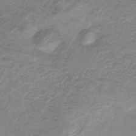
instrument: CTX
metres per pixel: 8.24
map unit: HNb
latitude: -32.7652
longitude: 60.5574
